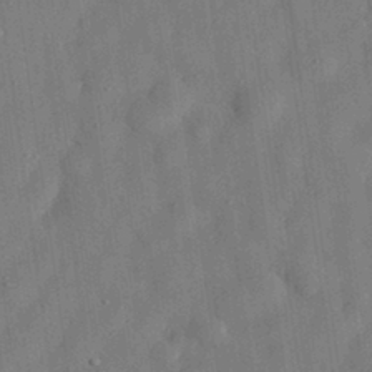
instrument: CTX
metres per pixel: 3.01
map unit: eHh
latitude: 30.3657
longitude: -74.1767
